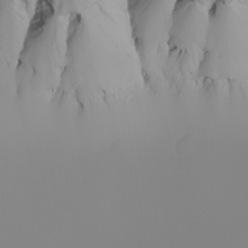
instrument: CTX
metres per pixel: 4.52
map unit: Nhu
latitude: -5.3320
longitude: -94.3090
